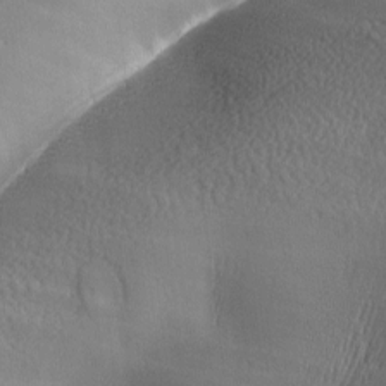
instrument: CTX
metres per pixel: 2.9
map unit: Ave
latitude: -6.5007
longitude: -121.1215
